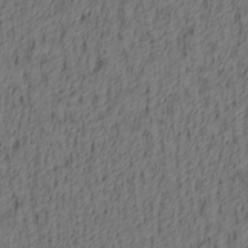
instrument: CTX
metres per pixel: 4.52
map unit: lAa
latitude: 4.6113
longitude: -114.5923
